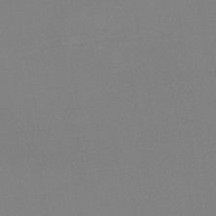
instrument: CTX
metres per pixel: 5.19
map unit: lHb
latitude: -44.5763
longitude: 63.8611
